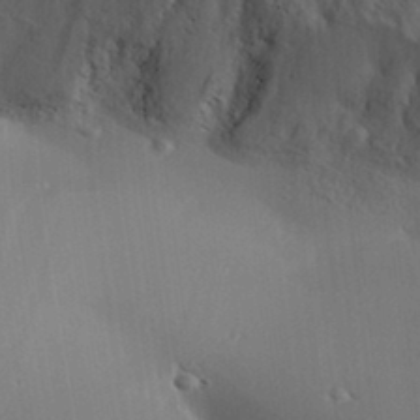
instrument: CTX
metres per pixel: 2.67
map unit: Aa
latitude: 31.3860
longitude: -140.5734
